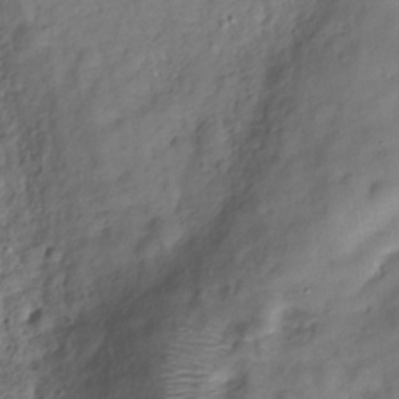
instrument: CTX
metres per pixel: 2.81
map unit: Hve
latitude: -30.8219
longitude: 92.7274
